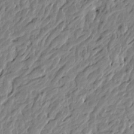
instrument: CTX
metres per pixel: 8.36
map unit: Htu
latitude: -4.6896
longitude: 179.1431
